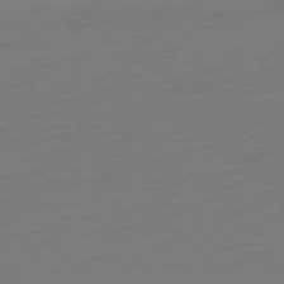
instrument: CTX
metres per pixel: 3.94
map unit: Ap
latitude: -77.8989
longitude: -78.0822
